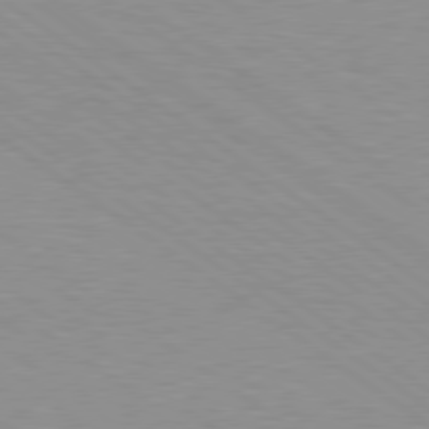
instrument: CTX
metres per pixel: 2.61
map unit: Hpe
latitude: 78.8191
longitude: -122.8191
